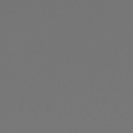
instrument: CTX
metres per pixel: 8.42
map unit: HNhu
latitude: -48.3118
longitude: 101.0864
